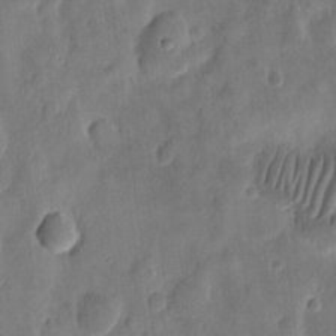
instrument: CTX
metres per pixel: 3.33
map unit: eHh
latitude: 9.0270
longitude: -73.9717
